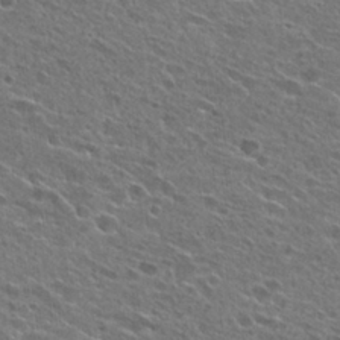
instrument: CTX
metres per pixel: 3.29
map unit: Hto
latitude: 26.3467
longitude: -44.3656
